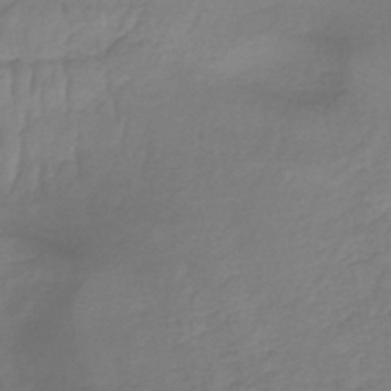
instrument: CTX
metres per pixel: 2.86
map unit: lHb
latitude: -42.1983
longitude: 59.9556
